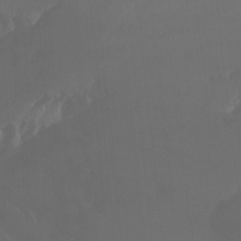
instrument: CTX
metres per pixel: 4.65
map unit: Nhu
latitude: -7.6344
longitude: -52.4601
